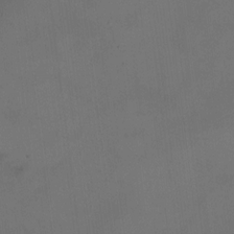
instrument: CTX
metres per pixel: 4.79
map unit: HNhu
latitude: 9.2915
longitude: 9.7666
